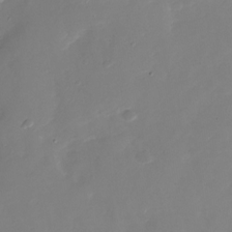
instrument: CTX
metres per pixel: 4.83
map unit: Nhu
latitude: -27.5021
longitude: -74.2145
